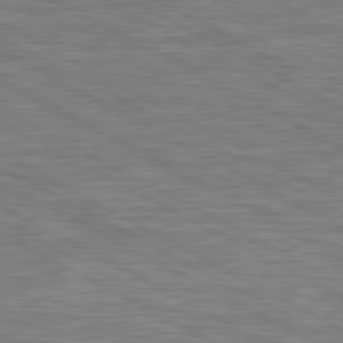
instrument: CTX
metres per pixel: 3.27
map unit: lApd
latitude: 80.7057
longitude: -171.6694
